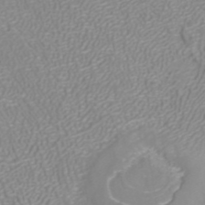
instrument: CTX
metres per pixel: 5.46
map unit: ANa
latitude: 40.6868
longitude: 25.4454
